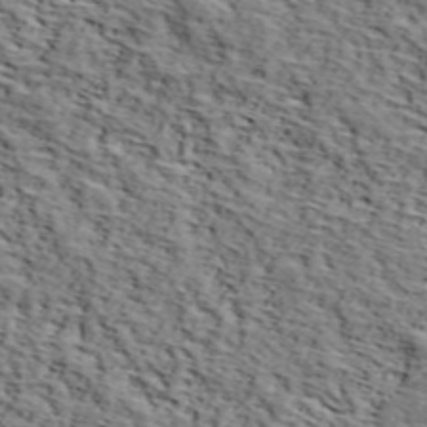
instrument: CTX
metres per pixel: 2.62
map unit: lHvf
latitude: 38.3845
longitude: -86.9891
